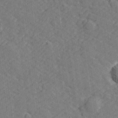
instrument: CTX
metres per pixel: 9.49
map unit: lHvf
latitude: 26.3845
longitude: 142.6896
